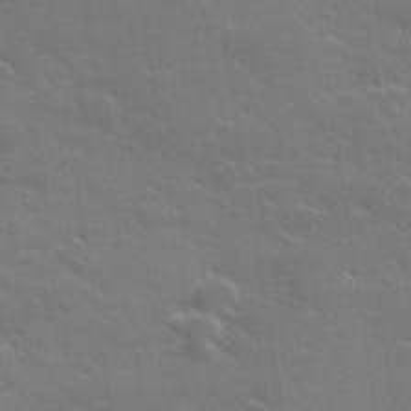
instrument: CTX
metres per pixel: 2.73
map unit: lHvf
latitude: 27.0648
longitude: 143.0486
